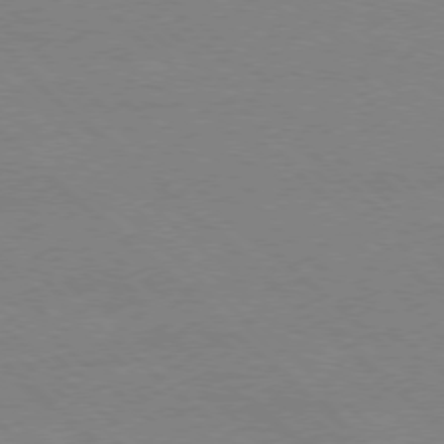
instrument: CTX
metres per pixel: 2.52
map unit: Ap
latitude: -78.2361
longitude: -85.1025
